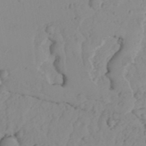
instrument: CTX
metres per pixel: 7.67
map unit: Aa
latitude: 24.4223
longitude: -131.5938
